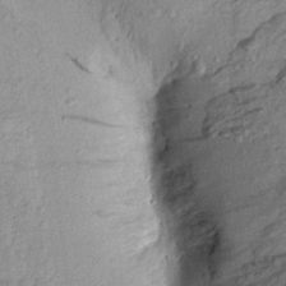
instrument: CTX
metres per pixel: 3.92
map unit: Aa
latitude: 15.8962
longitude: -146.5168
